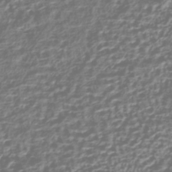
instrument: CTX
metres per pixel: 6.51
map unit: HNhu
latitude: -43.1998
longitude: 106.5007
